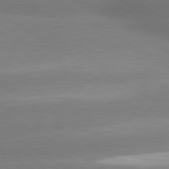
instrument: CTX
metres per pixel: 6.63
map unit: lApd
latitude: 80.1200
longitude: -150.1389
